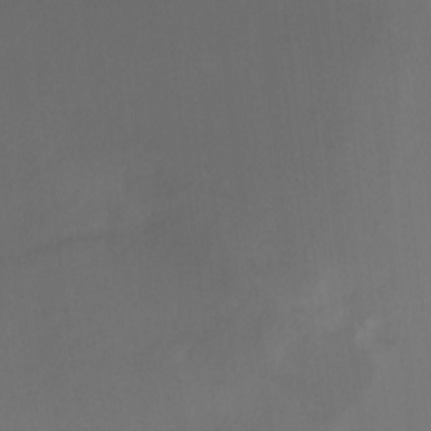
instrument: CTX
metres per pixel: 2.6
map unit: Ht
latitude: -10.0094
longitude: -37.8772
